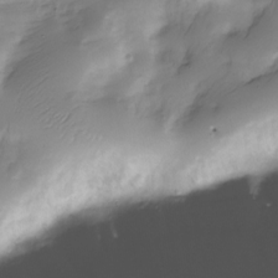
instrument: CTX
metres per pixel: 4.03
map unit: Nve
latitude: -21.9178
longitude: 107.0865
